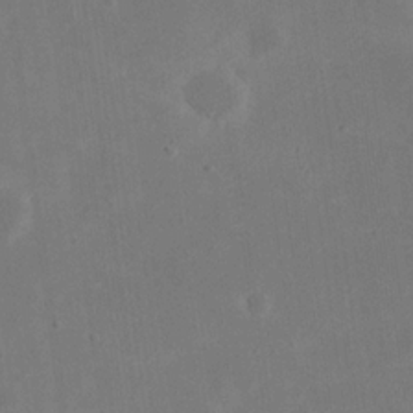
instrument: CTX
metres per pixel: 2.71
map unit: eHh
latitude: 20.4601
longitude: -70.8569
